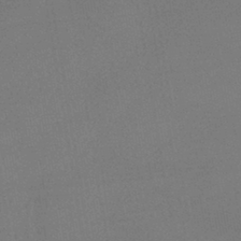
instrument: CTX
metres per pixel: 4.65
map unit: lHb
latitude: -41.6911
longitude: 73.1998
